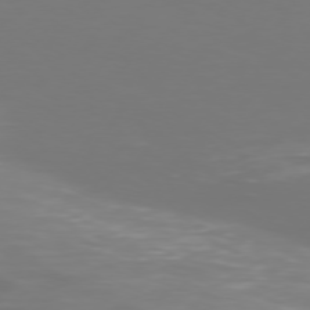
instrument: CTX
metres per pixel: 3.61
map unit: Hpe
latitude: 74.5357
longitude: -130.4979
